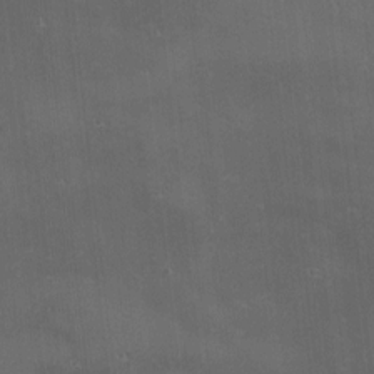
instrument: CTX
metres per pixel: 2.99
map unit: Nhu
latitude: 0.0633
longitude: -77.7260
